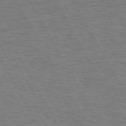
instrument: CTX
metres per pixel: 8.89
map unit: Hpe
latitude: 72.1578
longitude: -122.8758
